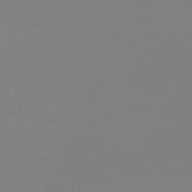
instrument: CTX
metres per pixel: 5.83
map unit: lHb
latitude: -42.4251
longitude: 75.7100
